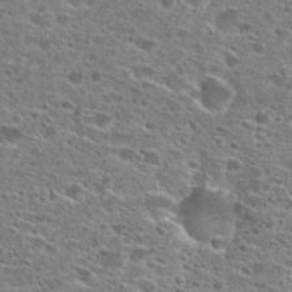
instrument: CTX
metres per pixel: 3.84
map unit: Hto
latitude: 26.6113
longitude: -47.6316
